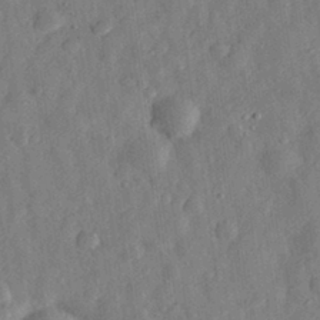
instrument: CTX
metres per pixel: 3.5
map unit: eHh
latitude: 30.7436
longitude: -75.3104
